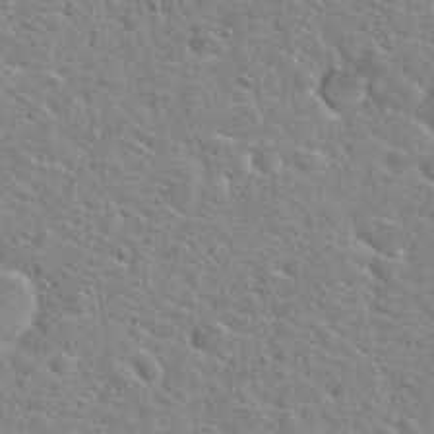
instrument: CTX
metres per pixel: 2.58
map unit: Hto
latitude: 25.0269
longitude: -47.9906
